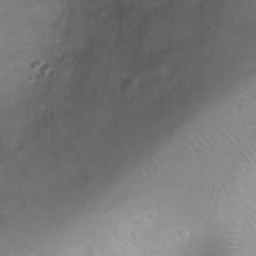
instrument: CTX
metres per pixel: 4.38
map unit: Ht
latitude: -6.8597
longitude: -19.4993
